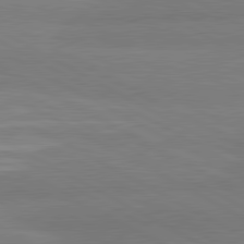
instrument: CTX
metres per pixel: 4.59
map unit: lApd
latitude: 81.1403
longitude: -179.2159
